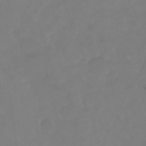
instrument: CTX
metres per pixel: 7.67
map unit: Nhu
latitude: -11.6344
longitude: -75.3482
